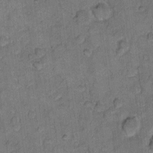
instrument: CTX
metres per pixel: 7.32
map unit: eHh
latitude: 11.0270
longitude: -63.8206
